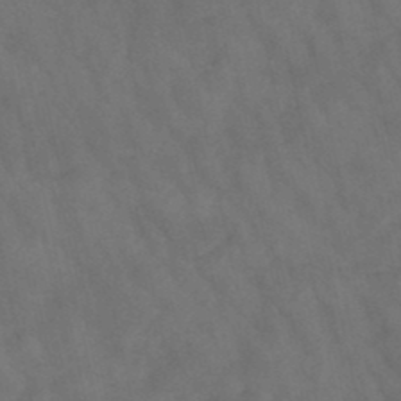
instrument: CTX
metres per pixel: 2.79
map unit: lHb
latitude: -47.3887
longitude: 70.2173
